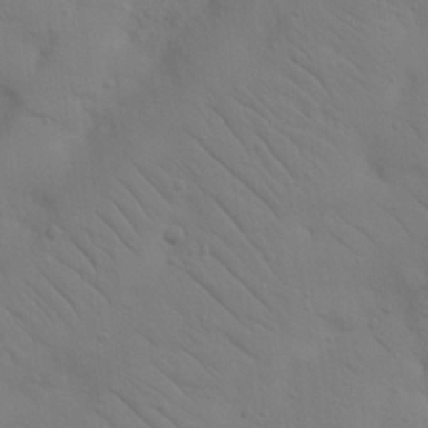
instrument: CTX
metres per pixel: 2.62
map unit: Nhu
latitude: 23.1592
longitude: -73.7261
